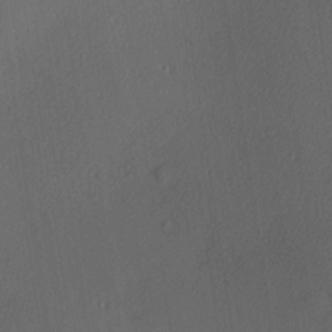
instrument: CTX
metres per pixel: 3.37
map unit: Hve
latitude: 13.8961
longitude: -89.8584
